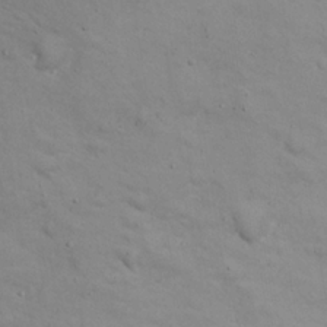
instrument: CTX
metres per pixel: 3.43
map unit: Nhu
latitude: 21.2348
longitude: -72.1011
